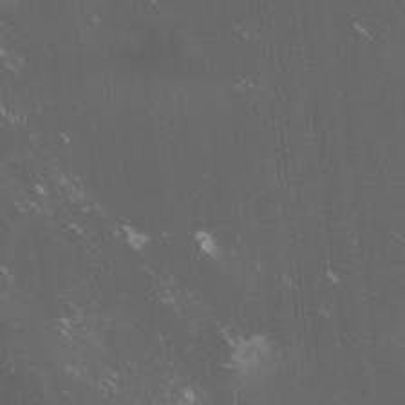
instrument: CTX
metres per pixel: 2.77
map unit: lHvf
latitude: -13.2565
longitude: -100.9892
